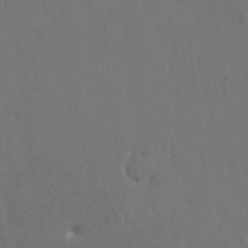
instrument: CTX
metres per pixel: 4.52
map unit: HNhu
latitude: 6.4790
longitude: 3.9178
